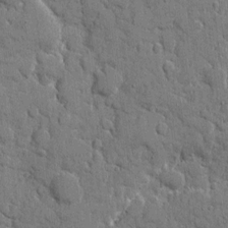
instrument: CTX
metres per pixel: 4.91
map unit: eHh
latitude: 8.8947
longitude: -67.5371
